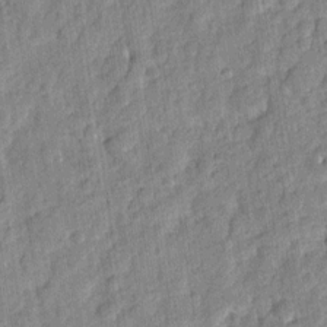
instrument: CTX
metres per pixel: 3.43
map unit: eHh
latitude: 7.0836
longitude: -75.7828
